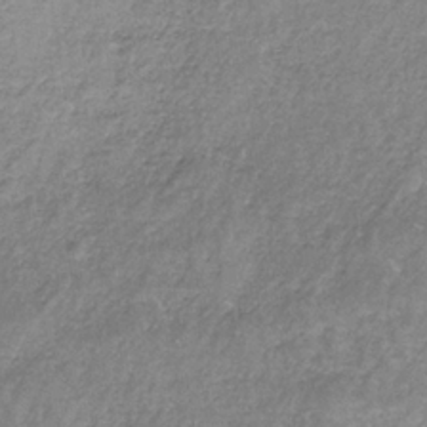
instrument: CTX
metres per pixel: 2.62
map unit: HNb
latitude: -33.5399
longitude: 59.3509
